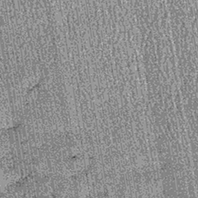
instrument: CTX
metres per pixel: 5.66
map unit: lHb
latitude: -39.4643
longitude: 67.6722
